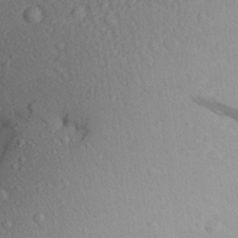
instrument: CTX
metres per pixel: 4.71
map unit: Aa
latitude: 27.9717
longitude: -143.0270
